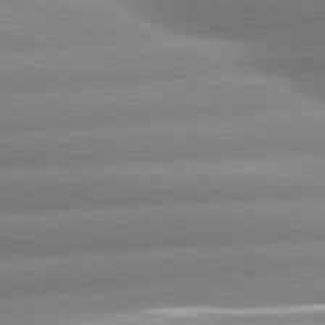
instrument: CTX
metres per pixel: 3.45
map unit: lApd
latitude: 80.8191
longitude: -159.5182
